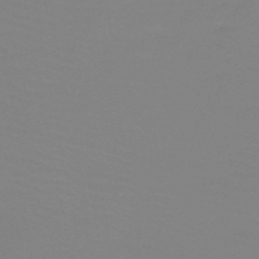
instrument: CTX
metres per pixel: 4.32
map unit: HNb
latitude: -47.5777
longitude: -48.5735
